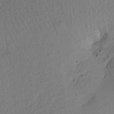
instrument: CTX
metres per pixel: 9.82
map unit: Aa
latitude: 17.4426
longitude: -144.1767
